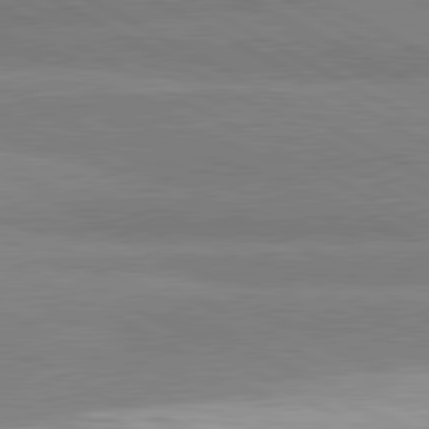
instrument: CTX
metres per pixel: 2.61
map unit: lApd
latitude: 81.1214
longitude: -178.9703
